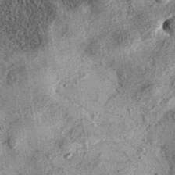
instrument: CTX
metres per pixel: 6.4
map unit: eAb
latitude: 36.5357
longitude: 107.0864
